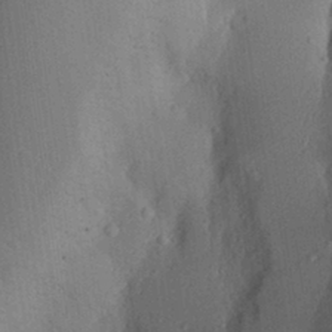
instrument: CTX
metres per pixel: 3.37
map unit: Aa
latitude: 29.1781
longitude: -145.6127
